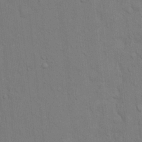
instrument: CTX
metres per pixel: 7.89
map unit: Hto
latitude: 14.7247
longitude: -57.7071
